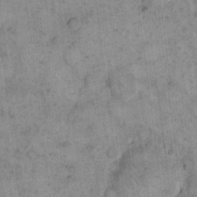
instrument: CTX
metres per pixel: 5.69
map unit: eHh
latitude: 14.9136
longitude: -66.5734
